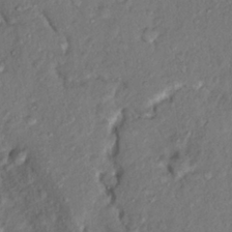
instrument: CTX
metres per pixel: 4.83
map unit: Hto
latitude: 15.2159
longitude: -30.1956
